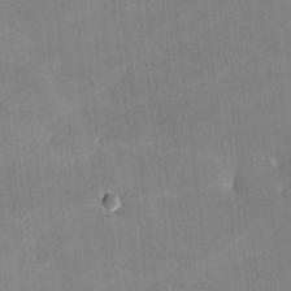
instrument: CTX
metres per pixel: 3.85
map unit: lHvf
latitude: -9.5210
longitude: -101.3671
